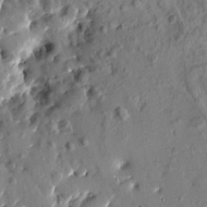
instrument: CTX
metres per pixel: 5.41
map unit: Htu
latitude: 0.6679
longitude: 179.8422
